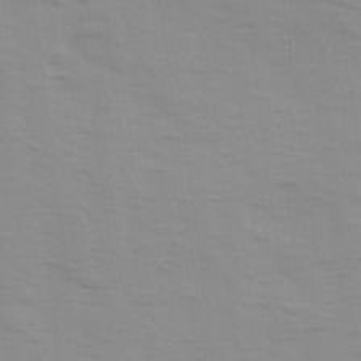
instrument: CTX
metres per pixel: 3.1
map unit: Ave
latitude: 14.0822
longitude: -103.8394
